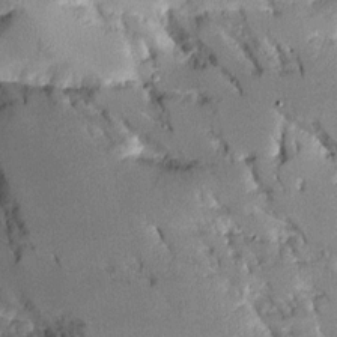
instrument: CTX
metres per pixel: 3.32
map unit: Aa
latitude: 11.2915
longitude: -125.9339
